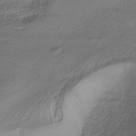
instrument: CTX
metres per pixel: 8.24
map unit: HNhu
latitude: -43.6343
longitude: 103.4266
